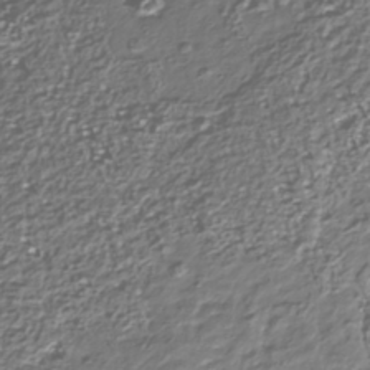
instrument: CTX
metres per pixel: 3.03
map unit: Nhu
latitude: -39.8611
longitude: -81.9150
